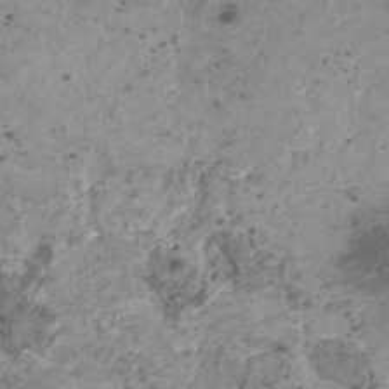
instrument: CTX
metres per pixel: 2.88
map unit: HNhu
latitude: 0.0444
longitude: 3.2942
